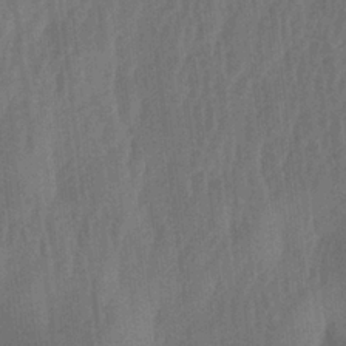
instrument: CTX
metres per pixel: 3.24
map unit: lAa
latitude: -7.2376
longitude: -129.0647
